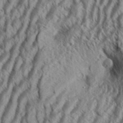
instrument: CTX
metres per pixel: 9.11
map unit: Aa
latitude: 34.0444
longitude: -137.9906
